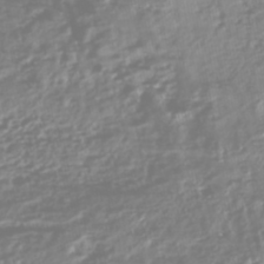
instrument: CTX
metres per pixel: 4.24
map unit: HNhu
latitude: -47.0864
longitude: 31.4454
